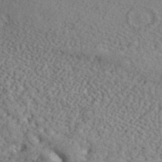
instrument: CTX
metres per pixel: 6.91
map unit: ANa
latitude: 41.9906
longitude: 53.2565
